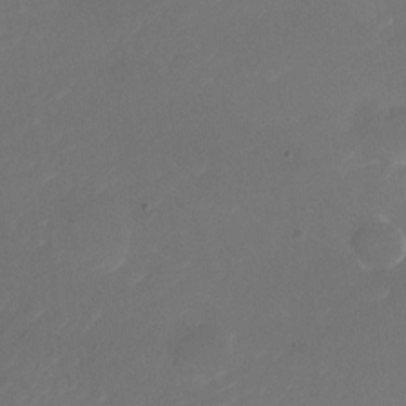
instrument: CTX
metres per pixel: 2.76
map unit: Nhu
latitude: -27.5021
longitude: -72.9892
